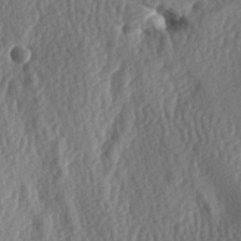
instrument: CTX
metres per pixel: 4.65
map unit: lAa
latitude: -7.3887
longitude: -127.0837
